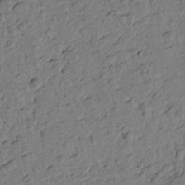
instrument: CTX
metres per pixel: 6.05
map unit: Htu
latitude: -1.9556
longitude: -175.8017
